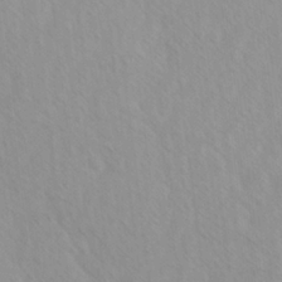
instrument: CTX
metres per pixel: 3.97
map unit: Ave
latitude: -1.6155
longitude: -112.9703
